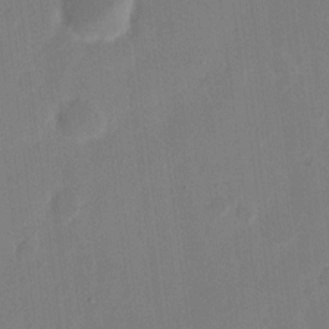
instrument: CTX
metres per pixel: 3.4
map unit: eHh
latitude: 9.2159
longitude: -68.2145
